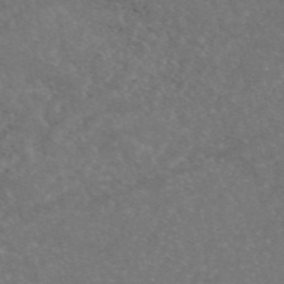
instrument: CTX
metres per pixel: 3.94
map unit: eAb
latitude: 46.1578
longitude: 115.5777
